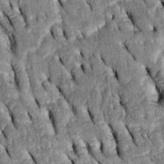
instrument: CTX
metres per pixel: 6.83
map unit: Htu
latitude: -2.6140
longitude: 151.4265
